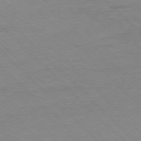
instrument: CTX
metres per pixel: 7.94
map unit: Ap
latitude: -76.9542
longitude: -85.0836
